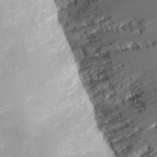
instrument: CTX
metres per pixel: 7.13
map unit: Nhu
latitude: 27.4993
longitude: -63.4994
